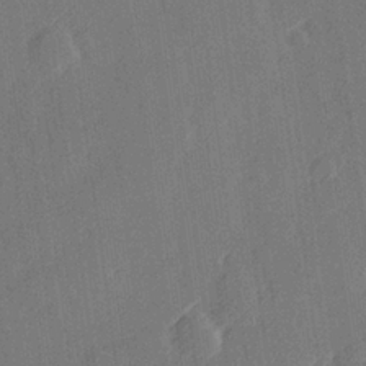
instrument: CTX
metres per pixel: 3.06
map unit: Hve
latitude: 27.0270
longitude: 145.4832
